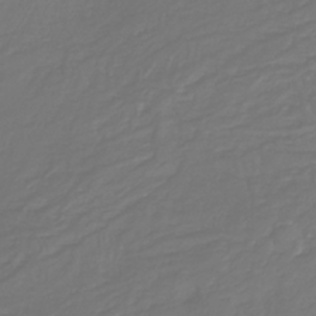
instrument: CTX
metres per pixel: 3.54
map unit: HNb
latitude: -35.7289
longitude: 50.8786
